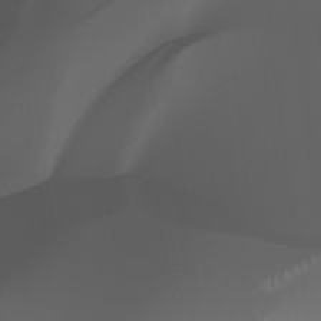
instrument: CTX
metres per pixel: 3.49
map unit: Nhu
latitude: -13.7856
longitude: -61.7449
